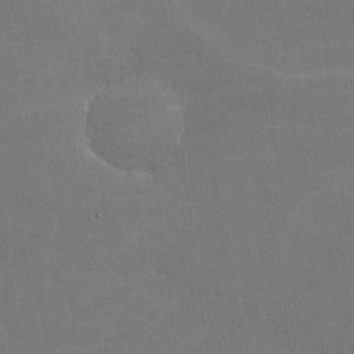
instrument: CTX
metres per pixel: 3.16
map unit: lHvf
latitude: -9.6533
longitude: -102.1200
